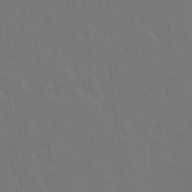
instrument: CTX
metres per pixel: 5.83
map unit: Nhu
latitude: 23.3859
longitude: -62.9892
